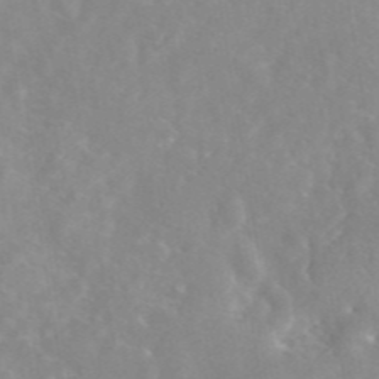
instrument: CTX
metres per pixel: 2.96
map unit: eAb
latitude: 45.3104
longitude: 126.6707
